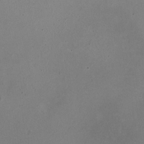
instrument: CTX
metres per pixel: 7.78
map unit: HNhu
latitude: -3.5021
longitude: -3.1214
